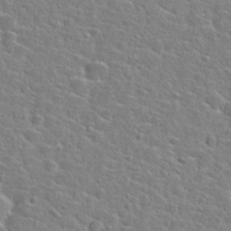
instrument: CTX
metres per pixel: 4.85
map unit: Hto
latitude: 25.1970
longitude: -47.8773
